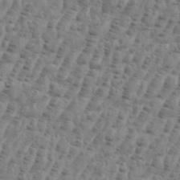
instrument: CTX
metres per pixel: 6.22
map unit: eHh
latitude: 36.1389
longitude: -136.2334
